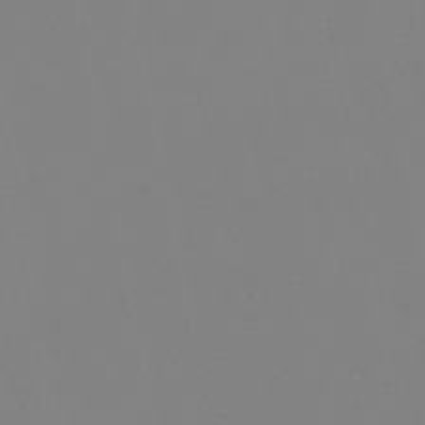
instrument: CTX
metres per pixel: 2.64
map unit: eHb
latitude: -49.4833
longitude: 85.0486
